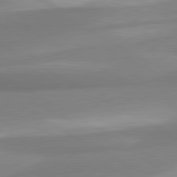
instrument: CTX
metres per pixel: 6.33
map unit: lApd
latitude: 80.6113
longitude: -175.9339
